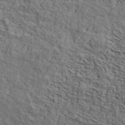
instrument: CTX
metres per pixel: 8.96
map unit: lHvf
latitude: 39.7827
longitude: -86.6868
